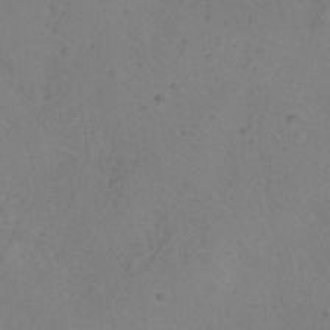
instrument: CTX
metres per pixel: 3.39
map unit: HNhu
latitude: -28.3495
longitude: 74.8786
